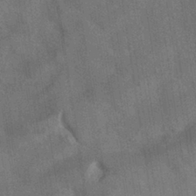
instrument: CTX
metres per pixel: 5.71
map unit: HNhu
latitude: -40.0850
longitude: 95.8989
